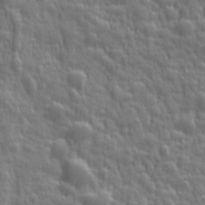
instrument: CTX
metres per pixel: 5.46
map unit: Ave
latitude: 12.5546
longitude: -104.1578
